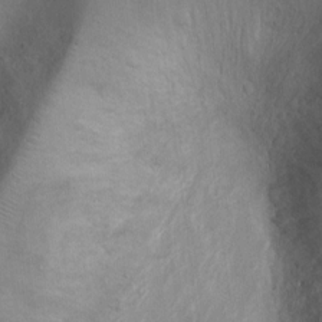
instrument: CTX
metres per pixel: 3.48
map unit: Ht
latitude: 1.5371
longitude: -19.7260
